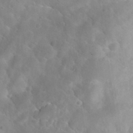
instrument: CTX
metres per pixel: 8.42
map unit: Nhu
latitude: 30.2712
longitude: -51.3292
